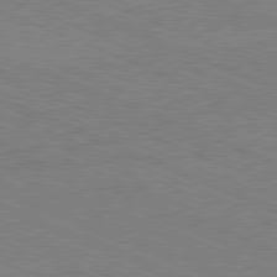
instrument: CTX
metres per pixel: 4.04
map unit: Hpe
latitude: -81.6911
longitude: 17.1998
